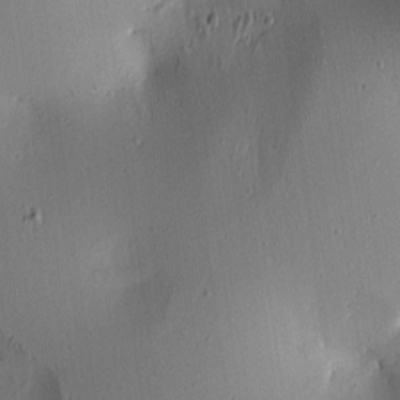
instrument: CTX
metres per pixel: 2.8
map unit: lAa
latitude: 6.0822
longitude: -113.4804
